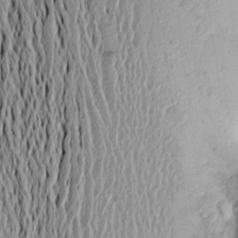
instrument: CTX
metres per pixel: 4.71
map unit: Aa
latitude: 17.5182
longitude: -148.6113
